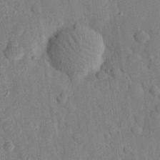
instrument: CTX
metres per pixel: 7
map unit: eHh
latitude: 27.2348
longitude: -76.9702
